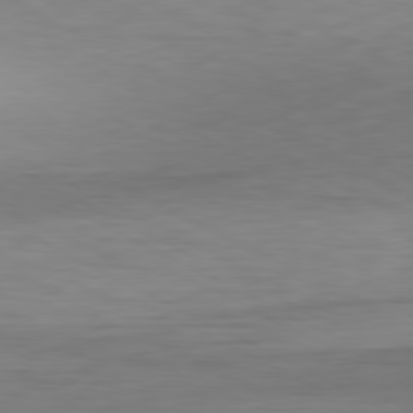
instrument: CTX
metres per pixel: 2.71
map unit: Hpe
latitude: -80.9164
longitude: 19.4265
